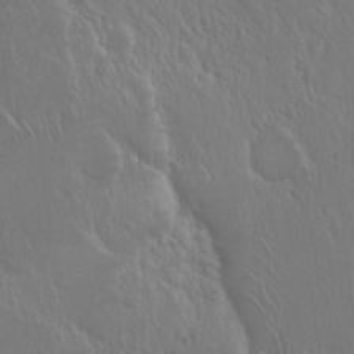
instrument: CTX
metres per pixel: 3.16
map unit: Hto
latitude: 17.8583
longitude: -58.5735
